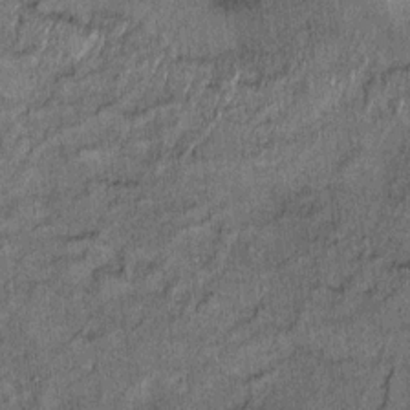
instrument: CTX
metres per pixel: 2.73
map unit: Ht
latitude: 8.6868
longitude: -37.2726
